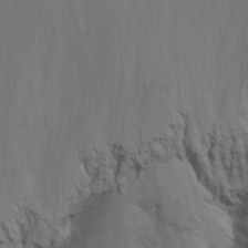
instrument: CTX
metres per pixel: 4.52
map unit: Nhu
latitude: -8.8219
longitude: -44.9136
